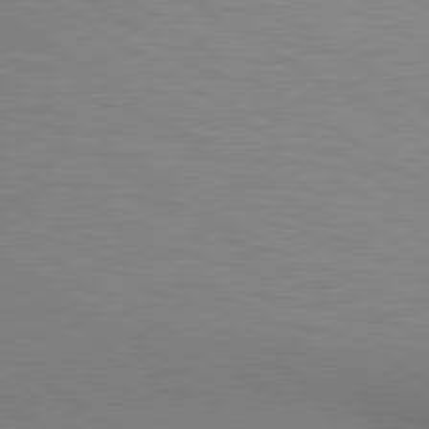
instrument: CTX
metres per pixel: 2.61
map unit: lApd
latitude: 80.1578
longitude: 131.7288
